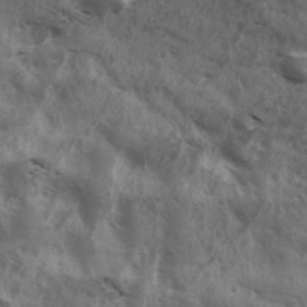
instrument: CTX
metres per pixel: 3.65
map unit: Ave
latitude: 17.9717
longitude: -131.8017
